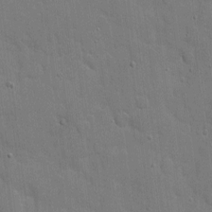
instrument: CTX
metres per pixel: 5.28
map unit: eHh
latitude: 6.2145
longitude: -67.2348
